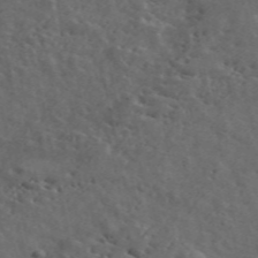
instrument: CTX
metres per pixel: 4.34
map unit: ANa
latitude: 49.7639
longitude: -81.4615
